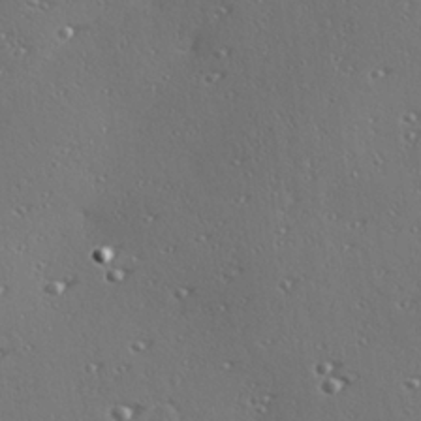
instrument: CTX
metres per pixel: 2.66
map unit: Hve
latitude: 27.3293
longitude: -92.7246
